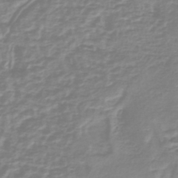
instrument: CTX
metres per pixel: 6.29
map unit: lHb
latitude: -40.9164
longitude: 64.5007
